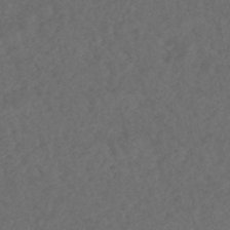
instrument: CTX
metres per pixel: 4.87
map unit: HNhu
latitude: -47.9556
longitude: 97.2187
